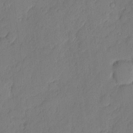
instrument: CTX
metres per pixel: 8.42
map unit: eHh
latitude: 4.7057
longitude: -75.9150
